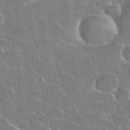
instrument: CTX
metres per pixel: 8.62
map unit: eHh
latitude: 37.5749
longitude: -61.4615
